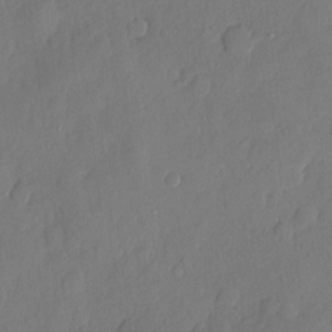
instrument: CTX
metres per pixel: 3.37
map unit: eHh
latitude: 5.6694
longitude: -74.9136
